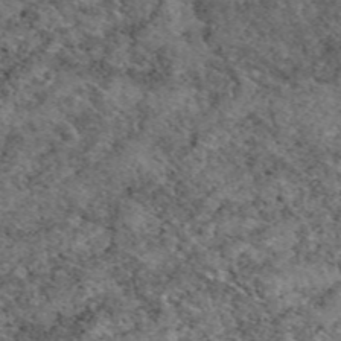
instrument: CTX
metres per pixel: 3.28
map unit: eAb
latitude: 49.4426
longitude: 111.9178
